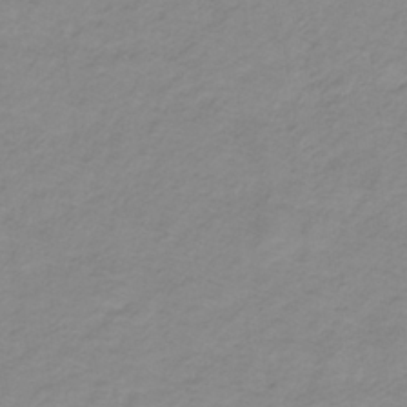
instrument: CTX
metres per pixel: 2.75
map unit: lHb
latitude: -31.7666
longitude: 65.3699
